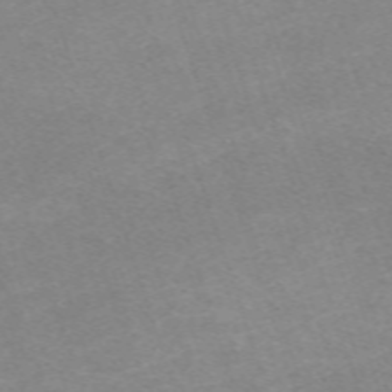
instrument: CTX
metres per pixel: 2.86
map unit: eHh
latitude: -64.0661
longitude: 50.0472
